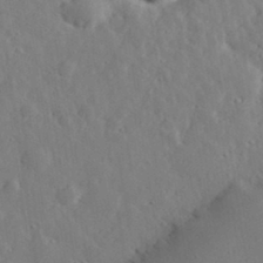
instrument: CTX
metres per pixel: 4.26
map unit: lHvf
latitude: 32.8002
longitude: -83.0458
